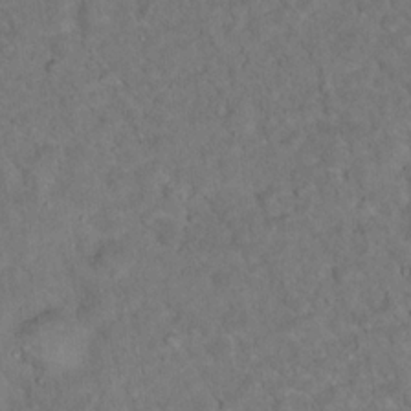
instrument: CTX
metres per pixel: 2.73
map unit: Ht
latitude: 15.4427
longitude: -37.7828
